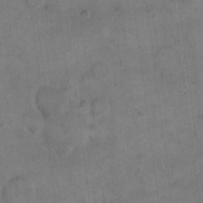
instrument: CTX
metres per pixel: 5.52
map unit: eHh
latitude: 14.0633
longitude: -66.7624
